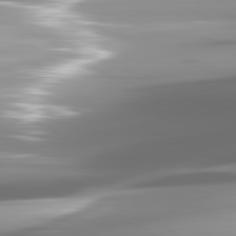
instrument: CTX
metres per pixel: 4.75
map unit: lApd
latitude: 81.7072
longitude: -146.7058
